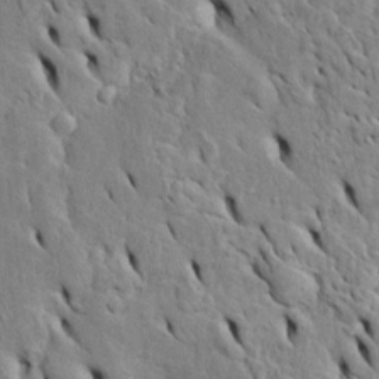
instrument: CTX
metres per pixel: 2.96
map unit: Htu
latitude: -5.1053
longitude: 153.2565
